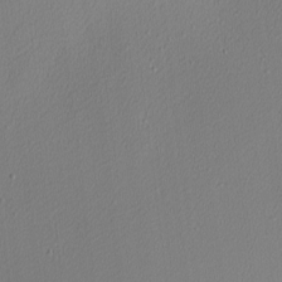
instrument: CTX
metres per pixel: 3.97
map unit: Nhu
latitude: 0.2144
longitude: -78.7813
